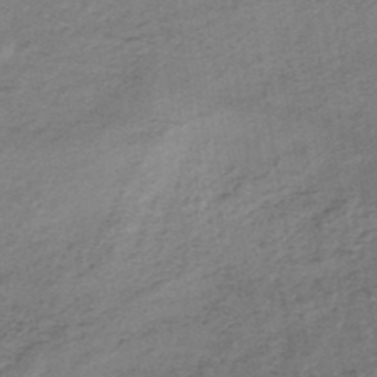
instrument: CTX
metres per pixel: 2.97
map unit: lHb
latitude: -36.8030
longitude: 60.7652
